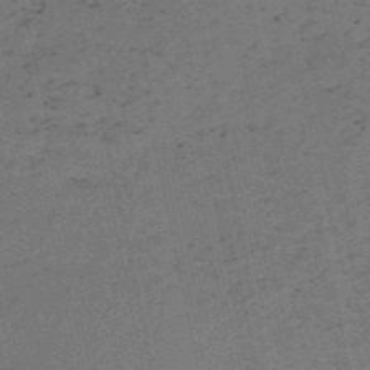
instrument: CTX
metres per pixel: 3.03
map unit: HNb
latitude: -55.2565
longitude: -42.5546
